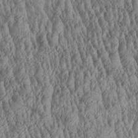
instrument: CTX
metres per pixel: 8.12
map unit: Aa
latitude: 28.4412
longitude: -136.1389
